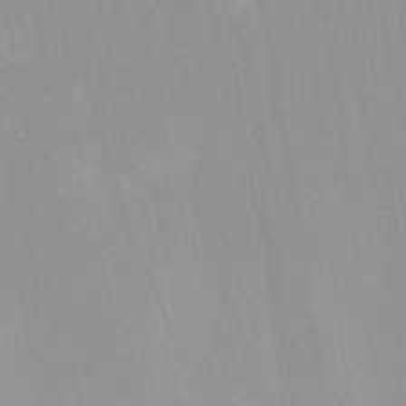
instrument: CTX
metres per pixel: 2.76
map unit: Nhu
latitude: -14.0661
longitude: -58.5735
